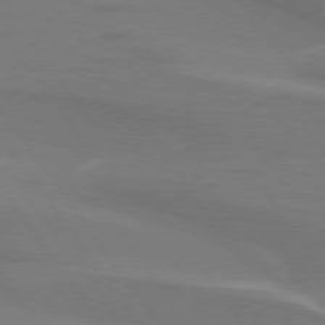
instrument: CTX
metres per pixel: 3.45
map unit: lApd
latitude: 75.0647
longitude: -61.9150
